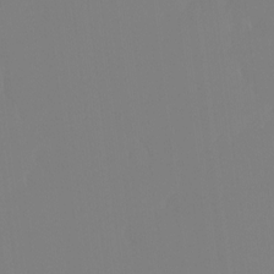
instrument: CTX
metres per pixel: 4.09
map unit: Ht
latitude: -15.3888
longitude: -50.7813
